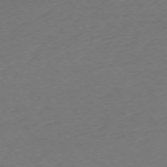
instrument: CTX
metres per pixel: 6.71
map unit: Ap
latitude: -75.7667
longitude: -80.9703
